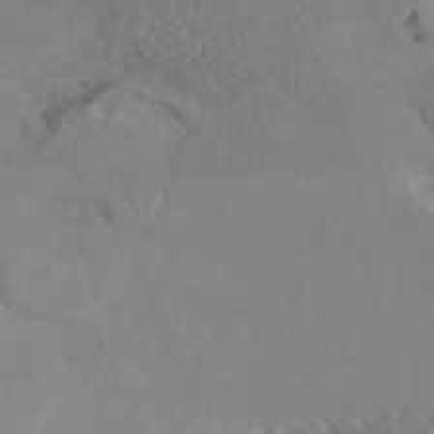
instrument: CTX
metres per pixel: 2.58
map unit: ANa
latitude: 44.8569
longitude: 37.2942
